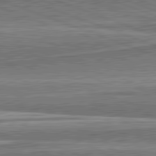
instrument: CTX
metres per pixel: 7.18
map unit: lApd
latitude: 82.1766
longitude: 167.3510
